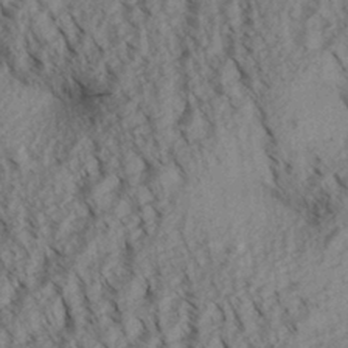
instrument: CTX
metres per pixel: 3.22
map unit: Aa
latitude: 30.4412
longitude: -138.3467
